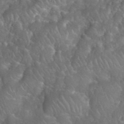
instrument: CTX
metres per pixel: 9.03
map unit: eHh
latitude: 39.8394
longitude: -58.0633
